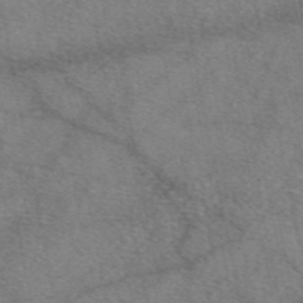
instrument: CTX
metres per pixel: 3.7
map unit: eAb
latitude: 48.8758
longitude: 110.1605
